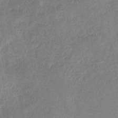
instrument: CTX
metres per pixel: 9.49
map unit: eHb
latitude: -34.5952
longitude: 74.5763
